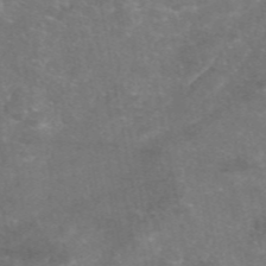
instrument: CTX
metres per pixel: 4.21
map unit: eAb
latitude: 46.9703
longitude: 120.3117
